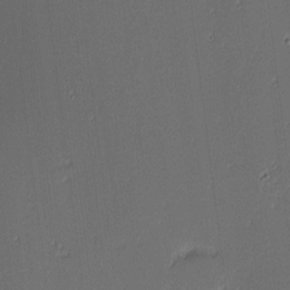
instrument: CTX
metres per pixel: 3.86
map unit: eHh
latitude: -3.8044
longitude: -83.0269
